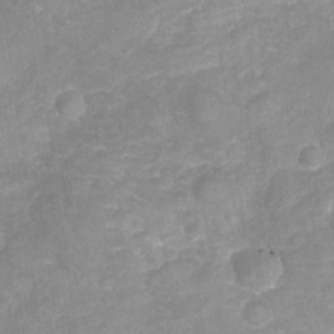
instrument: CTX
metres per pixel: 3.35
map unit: Nhu
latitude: -22.4440
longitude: -56.1577
